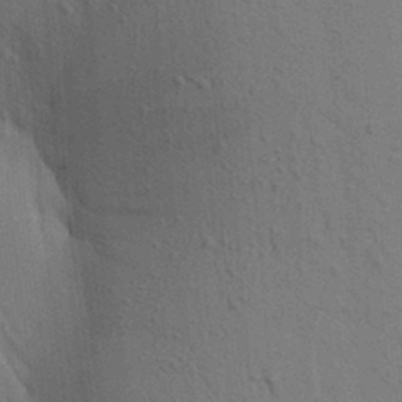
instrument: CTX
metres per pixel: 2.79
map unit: Aa
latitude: 19.1214
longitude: -149.4993
